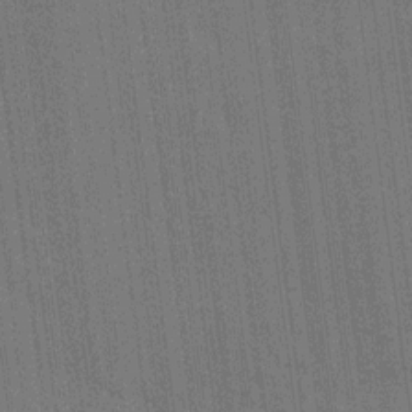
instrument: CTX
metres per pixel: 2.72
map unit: HNhu
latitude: 8.3845
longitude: 15.8612
